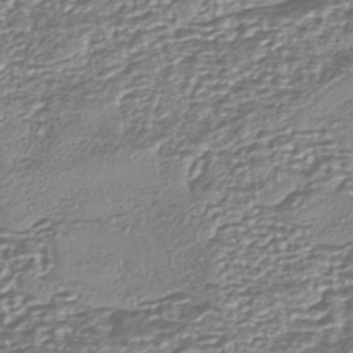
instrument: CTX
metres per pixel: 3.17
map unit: eHh
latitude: -43.1431
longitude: 122.3118
